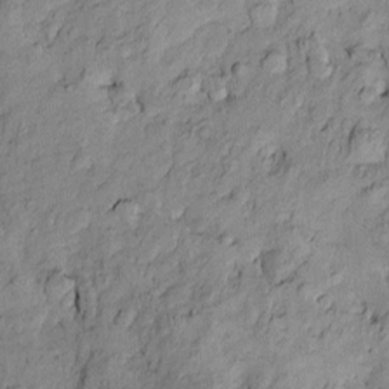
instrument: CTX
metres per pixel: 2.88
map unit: Htu
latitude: -9.5399
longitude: 177.3888
